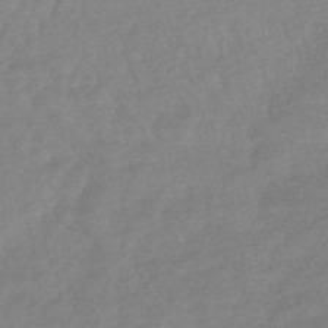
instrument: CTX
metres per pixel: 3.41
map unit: eHb
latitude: -48.5007
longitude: 86.2173
